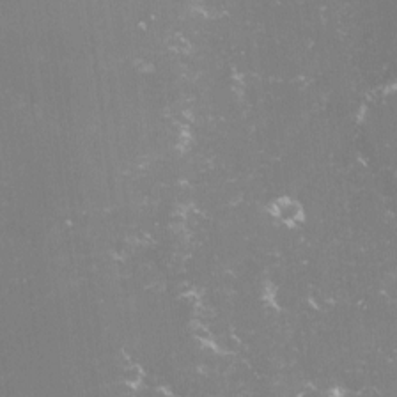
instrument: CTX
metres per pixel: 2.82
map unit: lHvf
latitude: -15.7289
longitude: -101.1025
